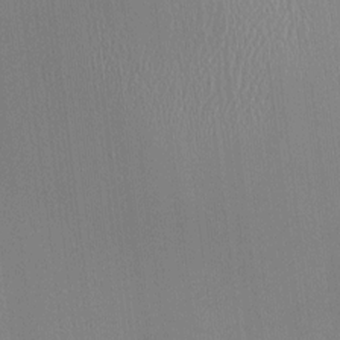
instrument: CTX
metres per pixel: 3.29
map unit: HNhu
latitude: -1.5211
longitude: -6.8758
